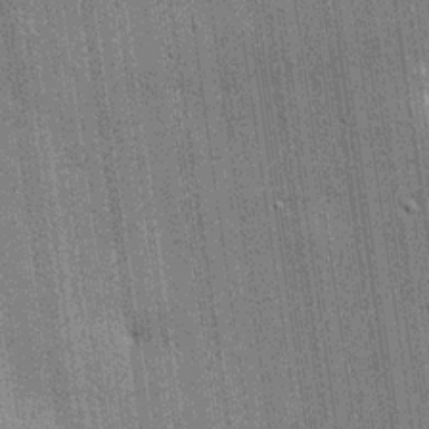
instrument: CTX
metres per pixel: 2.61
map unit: lHvf
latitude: 19.8394
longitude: 142.4440
